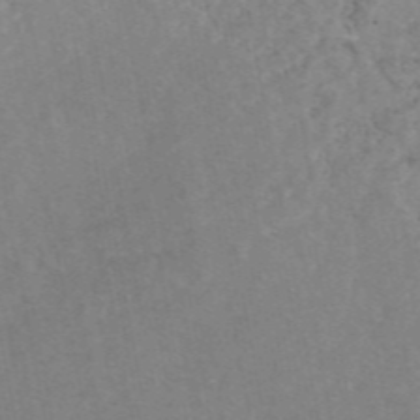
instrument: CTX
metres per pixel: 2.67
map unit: eAb
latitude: 47.1781
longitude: 113.1998
